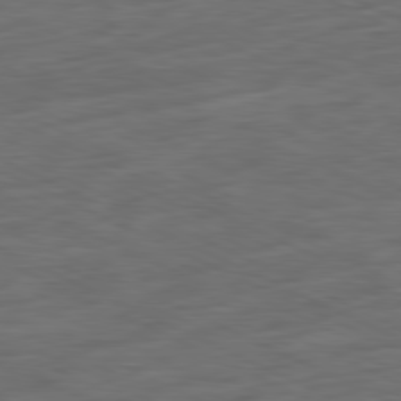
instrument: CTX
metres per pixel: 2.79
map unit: Ap
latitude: -81.5777
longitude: -75.7072
